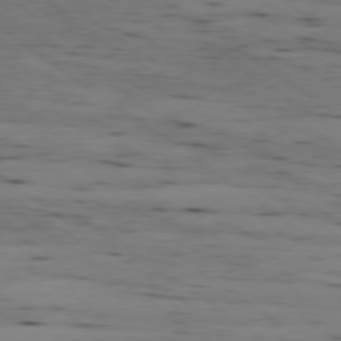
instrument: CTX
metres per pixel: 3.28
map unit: Ap
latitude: -79.2942
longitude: -101.8017
